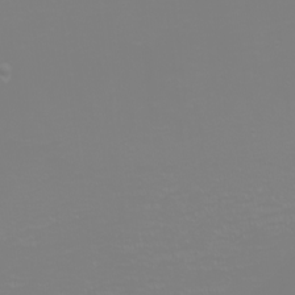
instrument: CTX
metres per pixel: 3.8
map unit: eHh
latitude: -6.2550
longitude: -83.9339
